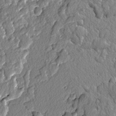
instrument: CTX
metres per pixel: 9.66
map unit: lAvf
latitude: -3.1242
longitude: -108.8947
